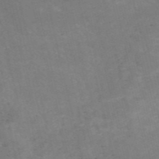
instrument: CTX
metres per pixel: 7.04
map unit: HNb
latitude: -54.9164
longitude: -47.5560
